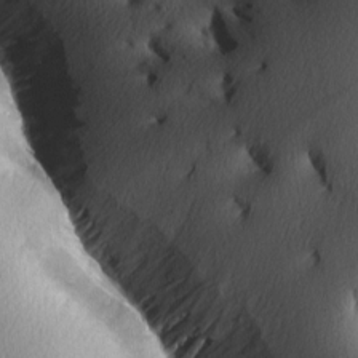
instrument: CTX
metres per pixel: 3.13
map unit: lAa
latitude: -3.7099
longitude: -129.8772
